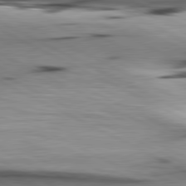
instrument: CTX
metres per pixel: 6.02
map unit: lApd
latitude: 80.8947
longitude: 156.4629
